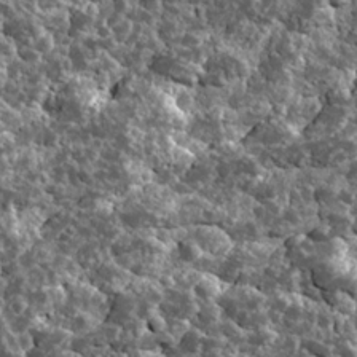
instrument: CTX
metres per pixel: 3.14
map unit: Ave
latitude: 17.8205
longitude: -134.9513
